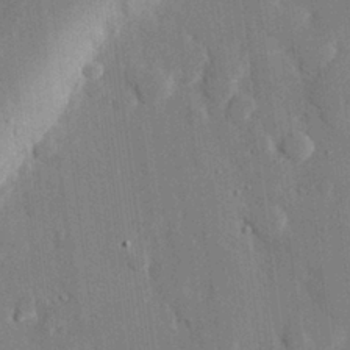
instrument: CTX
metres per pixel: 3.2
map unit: eHh
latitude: 29.1025
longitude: -80.7246
